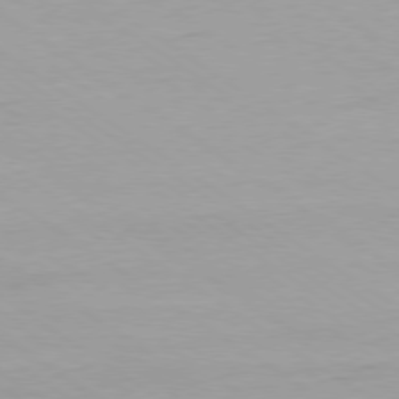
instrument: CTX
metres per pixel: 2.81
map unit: Ap
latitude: -79.4265
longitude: -94.4790
